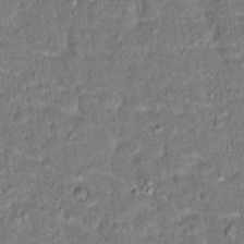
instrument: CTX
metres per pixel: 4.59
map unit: Hto
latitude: 15.4616
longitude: -38.7057
